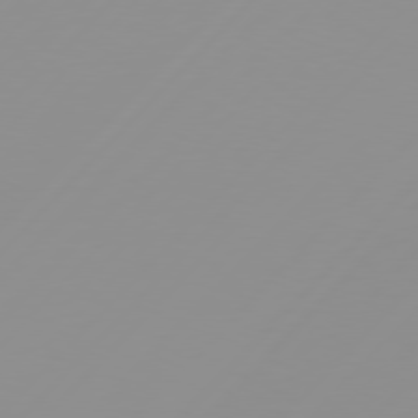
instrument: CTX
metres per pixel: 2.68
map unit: Hpe
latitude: 77.7827
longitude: -139.5749
